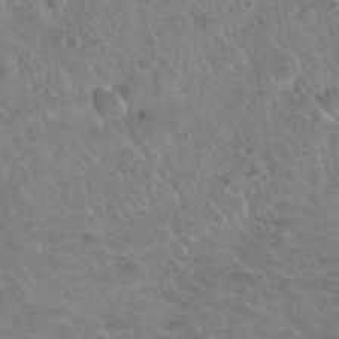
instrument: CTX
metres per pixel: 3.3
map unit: Hto
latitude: 35.3103
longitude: -50.9324
